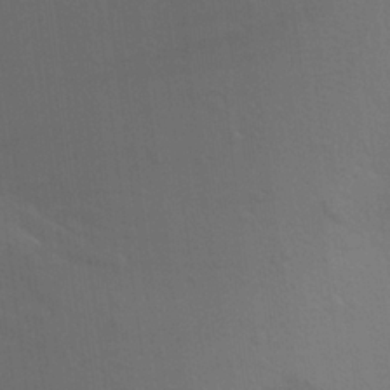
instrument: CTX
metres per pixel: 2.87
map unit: Aa
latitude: 23.9717
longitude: -145.3293
